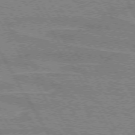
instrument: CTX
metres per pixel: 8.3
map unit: lApd
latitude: 72.6869
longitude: -55.4804
